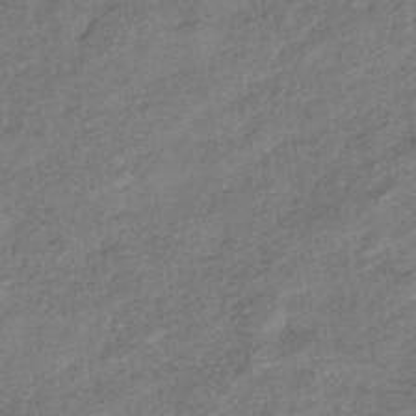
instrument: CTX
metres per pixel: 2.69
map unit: eHb
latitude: -39.0864
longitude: 80.8030
